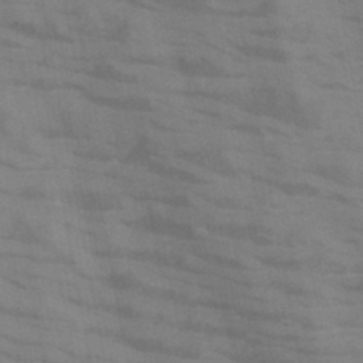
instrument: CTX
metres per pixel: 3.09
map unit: HNb
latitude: -46.2550
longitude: -47.5749
